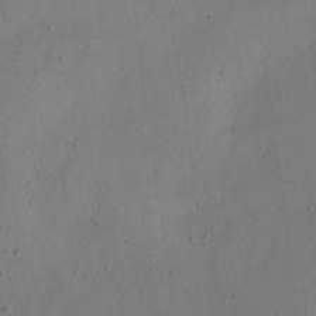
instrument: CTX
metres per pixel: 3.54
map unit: Nve
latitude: -24.5196
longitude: 107.7856
